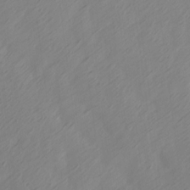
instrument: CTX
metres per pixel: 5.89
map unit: Ave
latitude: 13.9717
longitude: -105.7261
